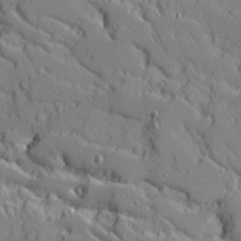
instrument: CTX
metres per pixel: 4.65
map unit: Ave
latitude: 11.0836
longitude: -101.3860
